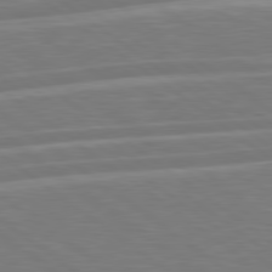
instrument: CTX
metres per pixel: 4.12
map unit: Hpe
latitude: 79.1403
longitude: -126.6302
